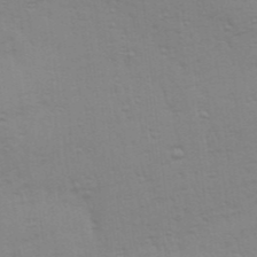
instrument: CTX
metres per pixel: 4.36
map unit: Aa
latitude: 28.0444
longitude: -139.9906
